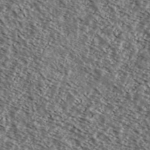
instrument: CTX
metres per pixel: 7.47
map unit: Ave
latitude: 37.8961
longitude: -109.1403
